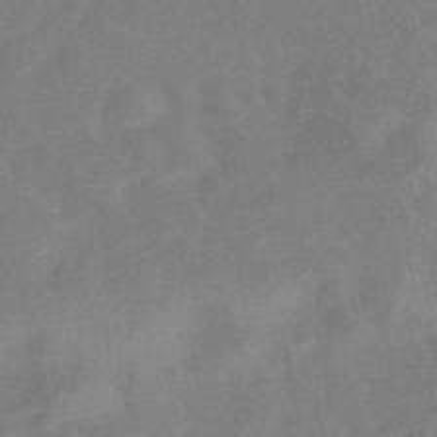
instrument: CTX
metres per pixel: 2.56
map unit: eHb
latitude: -38.3495
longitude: 77.2754
